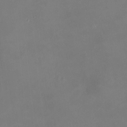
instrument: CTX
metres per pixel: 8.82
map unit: HNhu
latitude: 7.7261
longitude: 12.0472
